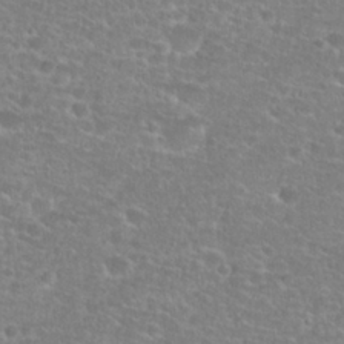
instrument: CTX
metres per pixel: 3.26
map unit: Hto
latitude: 25.4426
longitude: -48.3467
